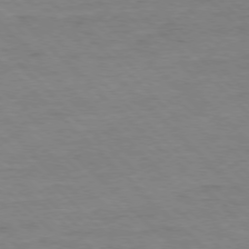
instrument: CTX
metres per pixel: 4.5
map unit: Ap
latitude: -77.3888
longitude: -94.4979
